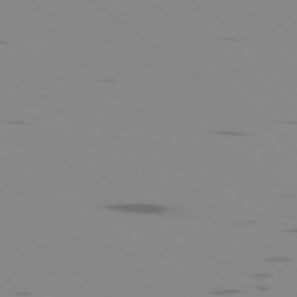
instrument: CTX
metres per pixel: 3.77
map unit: Ap
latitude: -77.7289
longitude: -66.1766
